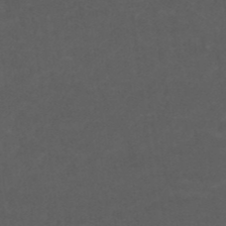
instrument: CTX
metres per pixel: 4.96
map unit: ANa
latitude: 39.4048
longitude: 23.6911
